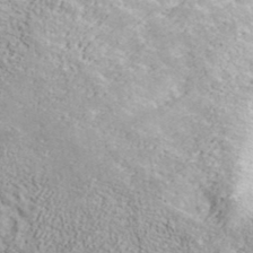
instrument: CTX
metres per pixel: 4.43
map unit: ANa
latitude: 37.4427
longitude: 18.2173
